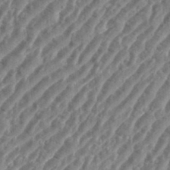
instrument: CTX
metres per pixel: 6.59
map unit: eHh
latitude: 35.8772
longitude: -135.2159
